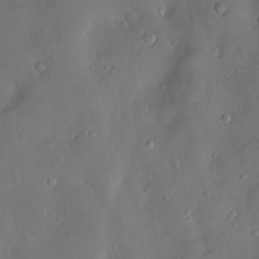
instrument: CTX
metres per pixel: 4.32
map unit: Hve
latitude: -10.2740
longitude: 174.9730
